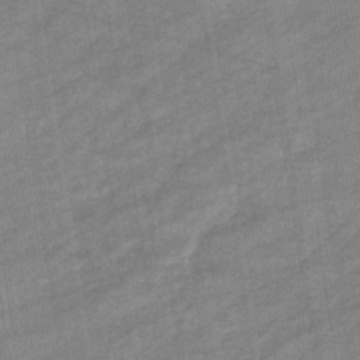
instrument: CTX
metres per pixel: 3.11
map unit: eHb
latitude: -37.0864
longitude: 77.6344
